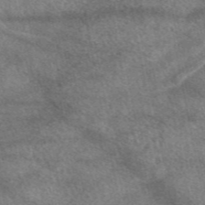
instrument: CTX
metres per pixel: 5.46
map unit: eAb
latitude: 47.7828
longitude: 118.3495
